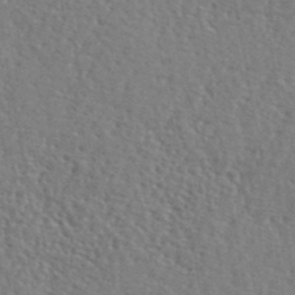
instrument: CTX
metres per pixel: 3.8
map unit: lHvf
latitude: 42.2901
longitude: -87.7827
